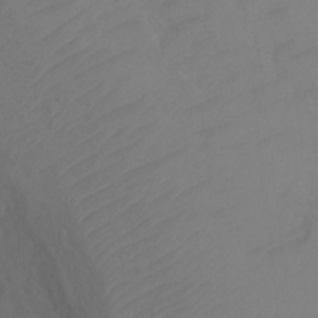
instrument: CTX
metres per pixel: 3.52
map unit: Ht
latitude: 0.2711
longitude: -32.7624
